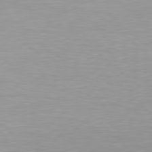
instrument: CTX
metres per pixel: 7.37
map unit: Hpe
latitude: 78.3845
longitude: -140.9135
